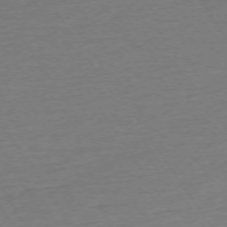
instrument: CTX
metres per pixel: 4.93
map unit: Ap
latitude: -74.3873
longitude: -86.0255
